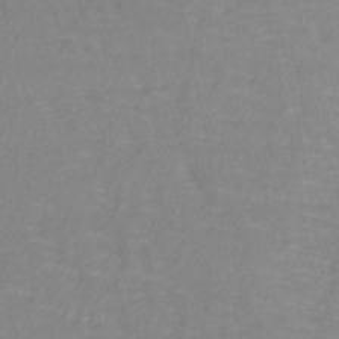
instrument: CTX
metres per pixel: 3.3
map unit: lHb
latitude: -40.6896
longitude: 65.2565
